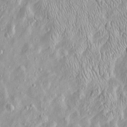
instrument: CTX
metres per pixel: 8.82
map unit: Htu
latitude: -4.8597
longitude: 158.0283
